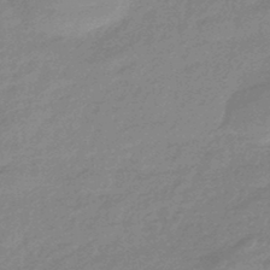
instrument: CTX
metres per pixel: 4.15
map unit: eHb
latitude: -45.0864
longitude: 89.8989
